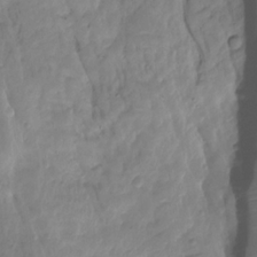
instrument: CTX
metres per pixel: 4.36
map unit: Hto
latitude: -8.4062
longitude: -44.6301
